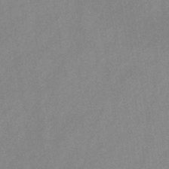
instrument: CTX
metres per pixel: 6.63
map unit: HNb
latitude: -45.0675
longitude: -39.3293
